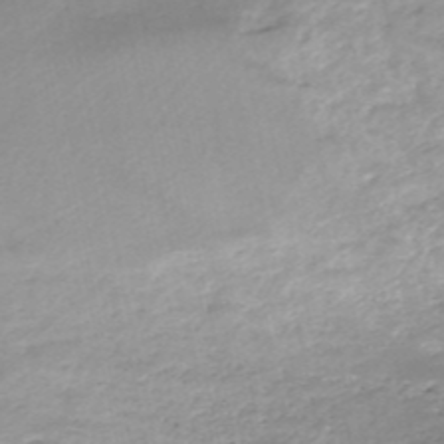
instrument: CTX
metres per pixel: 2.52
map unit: eHh
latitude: -52.1227
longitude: -24.5923
